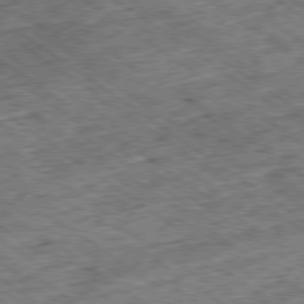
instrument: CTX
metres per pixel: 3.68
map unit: Ap
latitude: -79.3698
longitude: -50.2144
